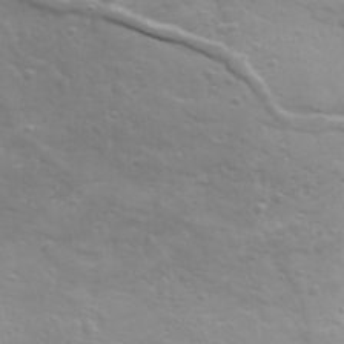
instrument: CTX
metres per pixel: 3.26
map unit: Ave
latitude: 18.0633
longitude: -133.8017
